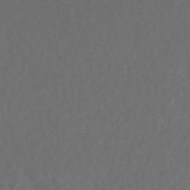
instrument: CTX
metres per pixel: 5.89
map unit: Nhe
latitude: -48.3684
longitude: -172.1388
